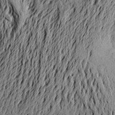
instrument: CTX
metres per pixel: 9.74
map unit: Aa
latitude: 21.4427
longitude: -149.8583
